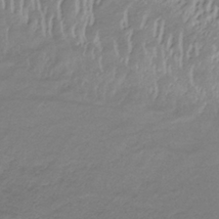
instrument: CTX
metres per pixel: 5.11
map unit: lHb
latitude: -34.1795
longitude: 67.8044
